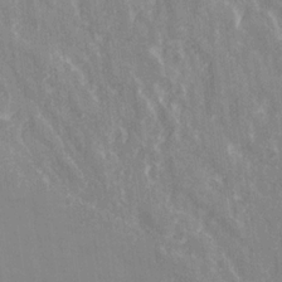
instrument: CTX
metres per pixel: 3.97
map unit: Ave
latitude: 21.4805
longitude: -134.1955
